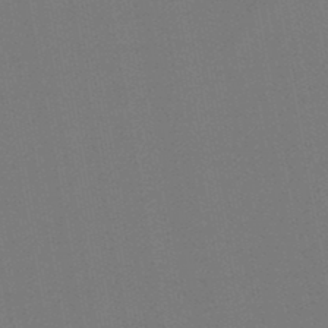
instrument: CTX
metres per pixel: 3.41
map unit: lHb
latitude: -46.8219
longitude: 73.3132
